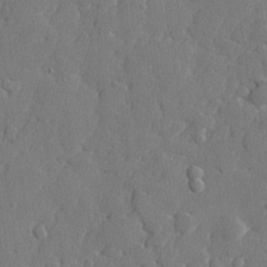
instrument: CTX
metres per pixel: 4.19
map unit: lHvf
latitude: 23.7827
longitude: 141.8044
